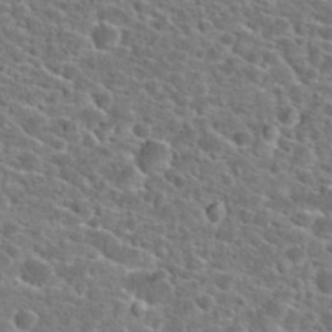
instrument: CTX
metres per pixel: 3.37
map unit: Hto
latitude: 24.7813
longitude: -47.1970
